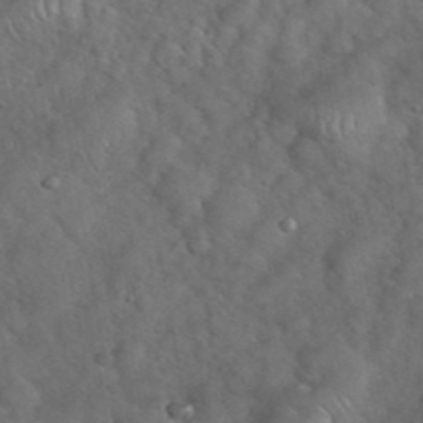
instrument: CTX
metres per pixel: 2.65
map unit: eHh
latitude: 39.7450
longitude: -57.3292
